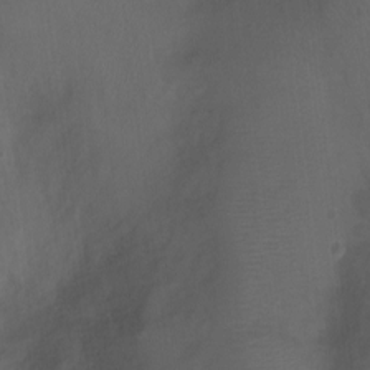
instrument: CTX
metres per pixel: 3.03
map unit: Nhu
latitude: -12.3495
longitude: -41.2725
